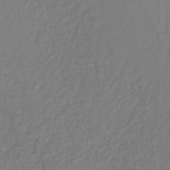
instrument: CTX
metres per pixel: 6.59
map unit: lHb
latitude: -35.6533
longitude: 64.6519
